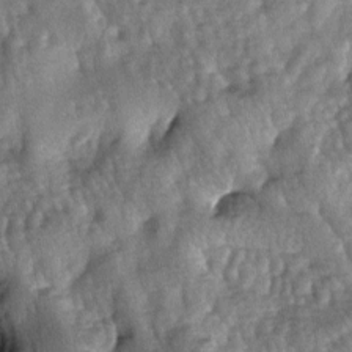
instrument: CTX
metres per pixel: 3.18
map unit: lAa
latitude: -6.3117
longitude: -125.8017
